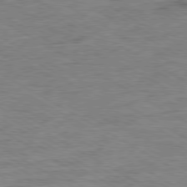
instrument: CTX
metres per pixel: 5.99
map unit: Ap
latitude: -80.4251
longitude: -77.4048
